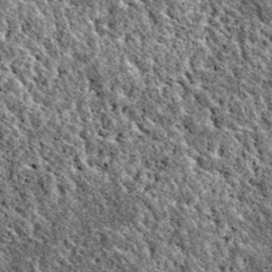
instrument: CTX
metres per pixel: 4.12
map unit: eAb
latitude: 38.6679
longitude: 110.6519
